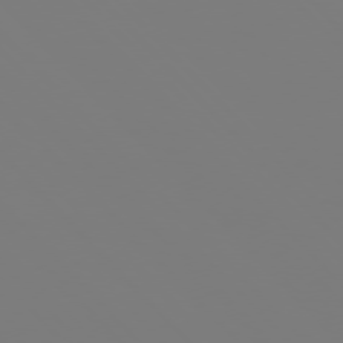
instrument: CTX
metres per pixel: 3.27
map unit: Hpe
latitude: 76.3089
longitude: -133.9339
